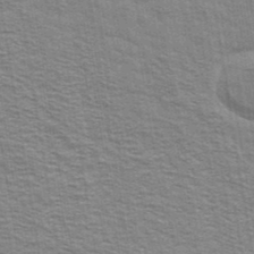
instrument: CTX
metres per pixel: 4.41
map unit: Ave
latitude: 38.9703
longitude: -108.8380
